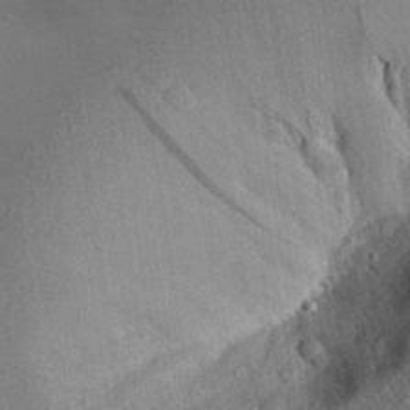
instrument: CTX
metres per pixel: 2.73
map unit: Aa
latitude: 28.8569
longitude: -144.3089
